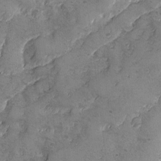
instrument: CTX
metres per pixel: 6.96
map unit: Ave
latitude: -7.9556
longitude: -118.4790
